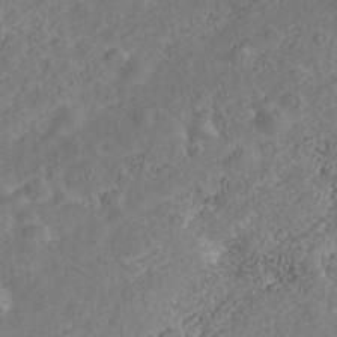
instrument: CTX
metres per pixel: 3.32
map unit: Nhe
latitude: -40.5574
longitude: -100.2334
